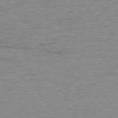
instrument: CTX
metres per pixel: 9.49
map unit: Ap
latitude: -77.0297
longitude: -88.7247
